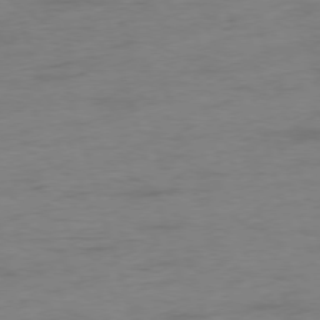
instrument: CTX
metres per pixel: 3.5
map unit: Ap
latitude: -75.6722
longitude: -73.5938
